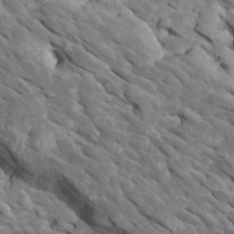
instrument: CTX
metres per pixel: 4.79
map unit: Htu
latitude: 2.0255
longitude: 142.8408
